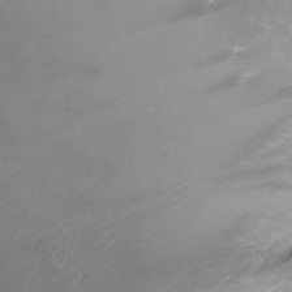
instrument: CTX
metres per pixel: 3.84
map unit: Ht
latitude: -2.1038
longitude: -18.4979
